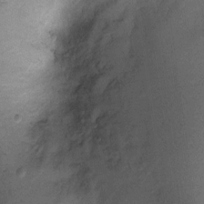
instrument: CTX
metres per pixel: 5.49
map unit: Ht
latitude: -2.5951
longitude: -27.6316
